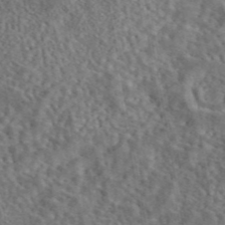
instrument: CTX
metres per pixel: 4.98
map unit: eAb
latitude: 43.6316
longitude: 109.5021
